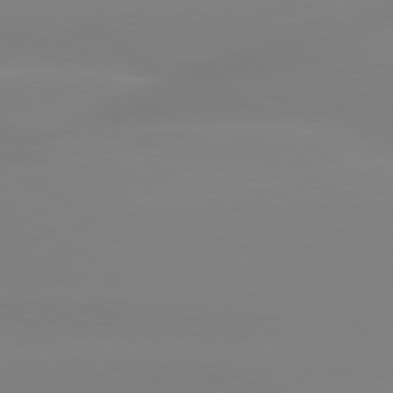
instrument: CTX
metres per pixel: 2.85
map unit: lApd
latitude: 79.8017
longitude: -136.1200
